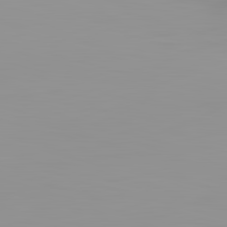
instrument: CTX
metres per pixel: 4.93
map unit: lApd
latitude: 83.2348
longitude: -134.4412
